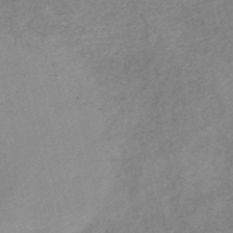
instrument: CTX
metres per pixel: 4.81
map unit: HNb
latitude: -53.9178
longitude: -47.4238
